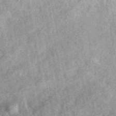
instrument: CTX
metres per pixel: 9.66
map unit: eAb
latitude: 39.3293
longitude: 109.8233
